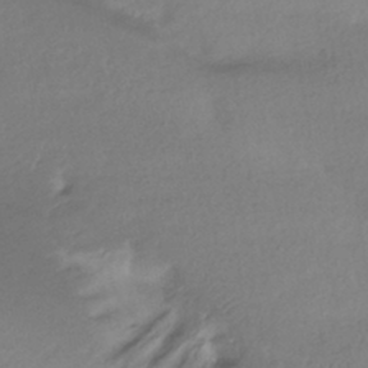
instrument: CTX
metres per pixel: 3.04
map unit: HNhu
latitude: -41.5966
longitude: 97.1242
